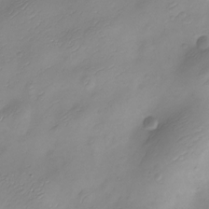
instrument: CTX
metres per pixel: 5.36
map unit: Nve
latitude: -21.7099
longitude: 107.1242
